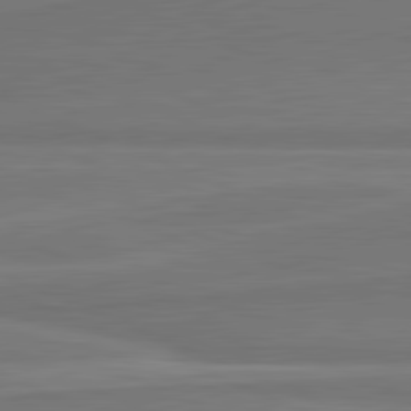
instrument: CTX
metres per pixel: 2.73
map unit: lApd
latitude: 81.8394
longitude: 169.0675
